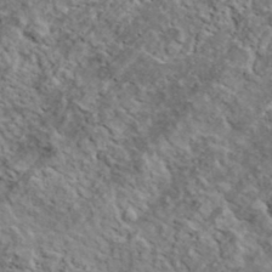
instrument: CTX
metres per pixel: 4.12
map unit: lHvf
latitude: 37.7261
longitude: -90.3845
